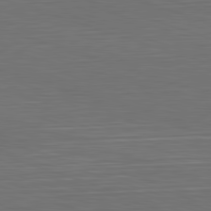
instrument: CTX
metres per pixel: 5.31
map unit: Hpe
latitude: -82.7085
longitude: 10.5574
